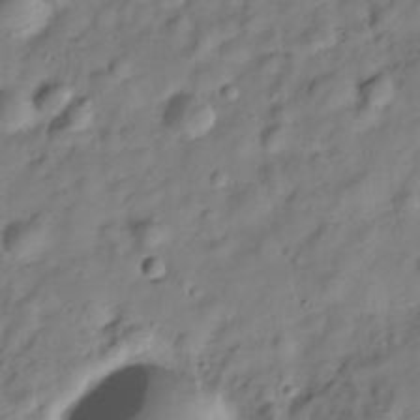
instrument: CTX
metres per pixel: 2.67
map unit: Hve
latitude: -29.0864
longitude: 93.2754
